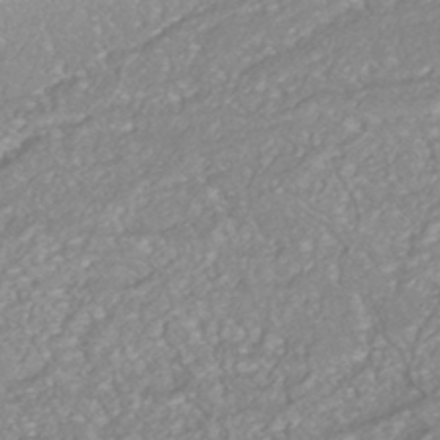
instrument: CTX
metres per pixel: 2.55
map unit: HNhu
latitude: -44.6896
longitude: 98.4062
